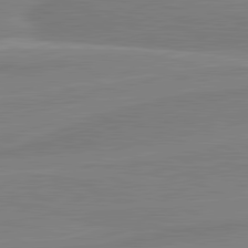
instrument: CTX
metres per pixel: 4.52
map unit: lApd
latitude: 81.8205
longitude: -172.7435
